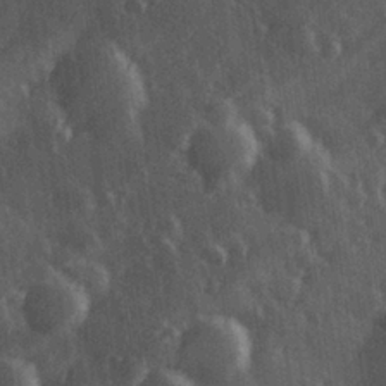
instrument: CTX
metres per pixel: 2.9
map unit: Hve
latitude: 27.3293
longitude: 147.3320
